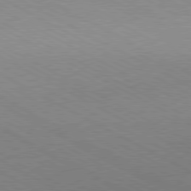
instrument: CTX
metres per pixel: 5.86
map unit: Hpe
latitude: -81.1431
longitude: 17.1998
